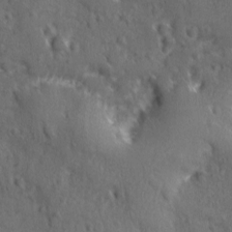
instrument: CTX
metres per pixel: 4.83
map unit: Ave
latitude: -9.2565
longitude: -119.2726
